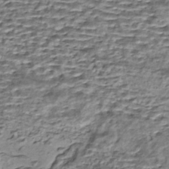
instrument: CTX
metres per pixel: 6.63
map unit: eHh
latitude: -42.4817
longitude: 116.9541
